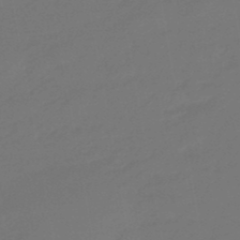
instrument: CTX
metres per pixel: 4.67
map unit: eHb
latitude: -47.5210
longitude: 88.5573
